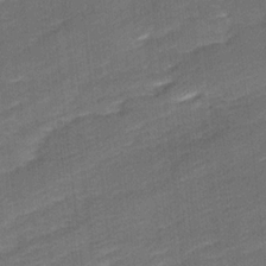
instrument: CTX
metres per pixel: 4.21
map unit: Ave
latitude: 17.0458
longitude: -137.3482
